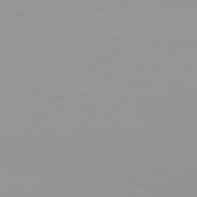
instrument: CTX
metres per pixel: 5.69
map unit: Hpe
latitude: 78.3656
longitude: -169.8017
